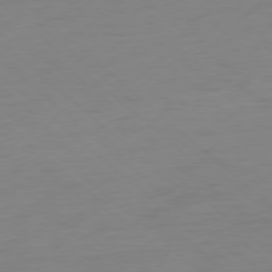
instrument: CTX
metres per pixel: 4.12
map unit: Ap
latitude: -77.8233
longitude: -77.1781
